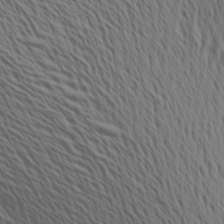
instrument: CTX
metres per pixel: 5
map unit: Aa
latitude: 19.7827
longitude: -145.2915
